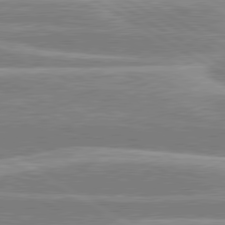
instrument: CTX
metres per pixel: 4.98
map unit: lApd
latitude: 80.2522
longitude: -131.0837
